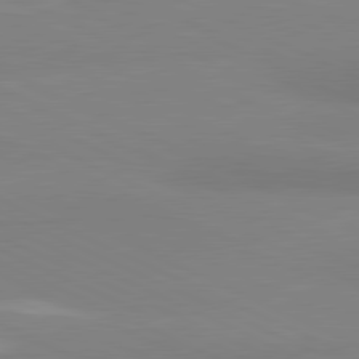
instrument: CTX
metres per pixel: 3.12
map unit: lApd
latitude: 81.2537
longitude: 178.3117
